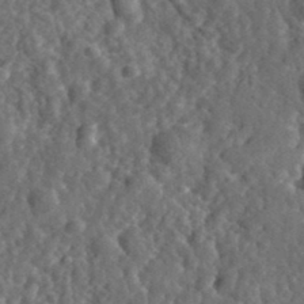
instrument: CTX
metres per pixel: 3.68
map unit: eHh
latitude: 35.3670
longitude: -79.4805
